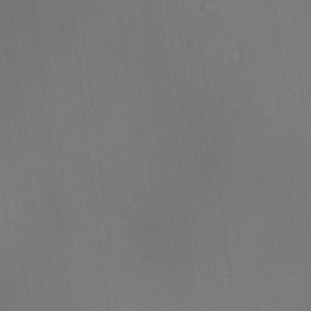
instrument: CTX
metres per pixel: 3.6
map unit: HNhu
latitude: 13.5938
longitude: 14.1606
